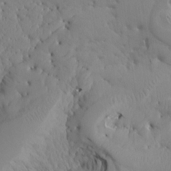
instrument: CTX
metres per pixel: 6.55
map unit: Aa
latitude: 17.5371
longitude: -143.8017
